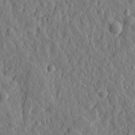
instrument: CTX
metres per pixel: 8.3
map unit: eHh
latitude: 29.3670
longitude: -77.5749
